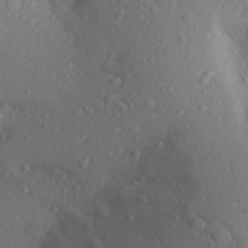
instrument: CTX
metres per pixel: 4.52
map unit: Aa
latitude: 25.3292
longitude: -147.7261
